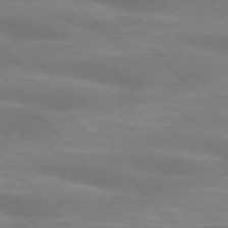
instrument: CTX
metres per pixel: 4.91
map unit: lApd
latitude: 74.7246
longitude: -61.6316
